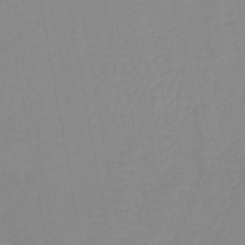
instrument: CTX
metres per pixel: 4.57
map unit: lHb
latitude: -44.5385
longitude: 77.2754
